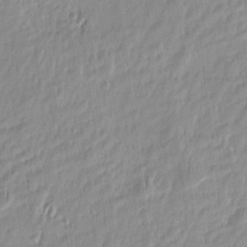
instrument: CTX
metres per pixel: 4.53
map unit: Htu
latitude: -5.8989
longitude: 174.5762
